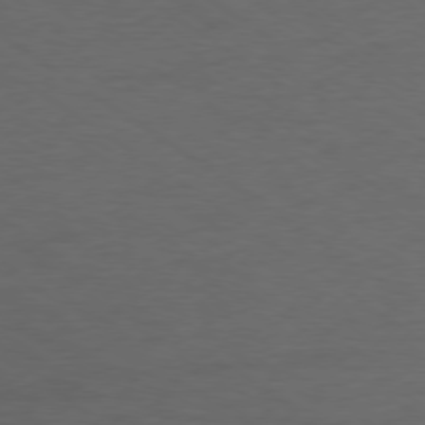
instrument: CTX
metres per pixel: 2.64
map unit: Ap
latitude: -78.5762
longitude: -75.4049
